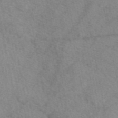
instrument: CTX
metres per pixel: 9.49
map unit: eAb
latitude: 48.6868
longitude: 111.4076
